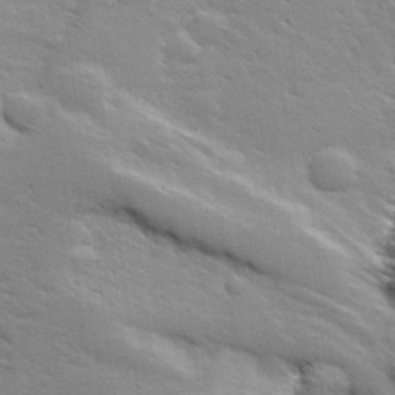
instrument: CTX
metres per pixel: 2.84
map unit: lHvf
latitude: 25.6693
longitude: 143.6532
